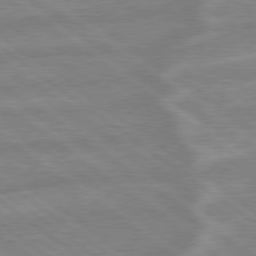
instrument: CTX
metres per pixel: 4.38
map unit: lApd
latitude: 79.0837
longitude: -164.1578
